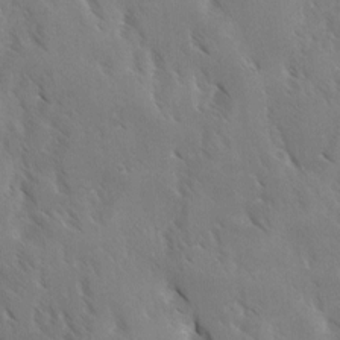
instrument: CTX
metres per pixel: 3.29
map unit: Ave
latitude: -1.0865
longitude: -112.0255
